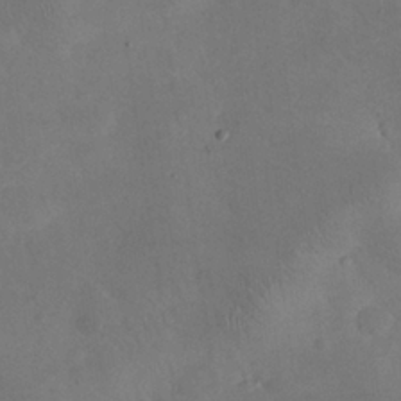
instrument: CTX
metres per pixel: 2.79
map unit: eHh
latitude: 25.4426
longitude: -66.2900
